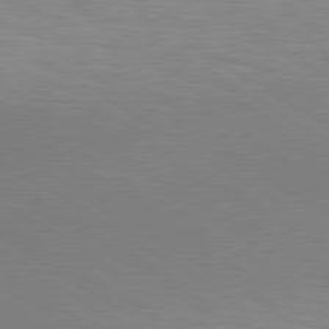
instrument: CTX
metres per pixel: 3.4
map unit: lApd
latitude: 80.1578
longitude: 133.6155
